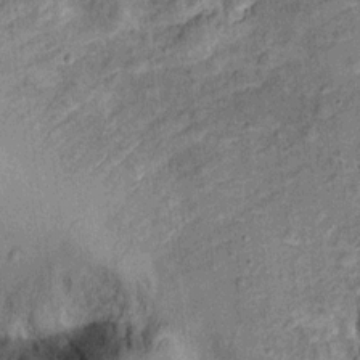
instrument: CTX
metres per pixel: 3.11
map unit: Ht
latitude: 10.8569
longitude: -39.2348
